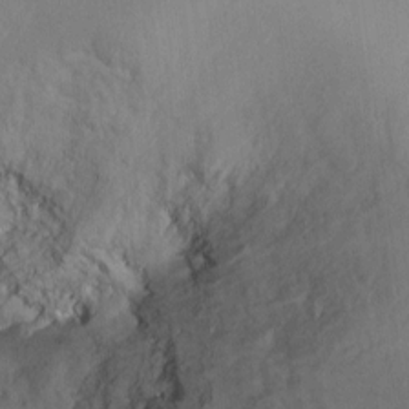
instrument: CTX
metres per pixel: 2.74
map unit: Ht
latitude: -9.2187
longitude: -36.4412
